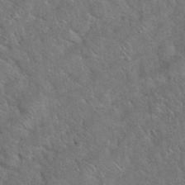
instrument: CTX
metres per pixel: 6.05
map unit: eHh
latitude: 38.1200
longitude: -64.7246
